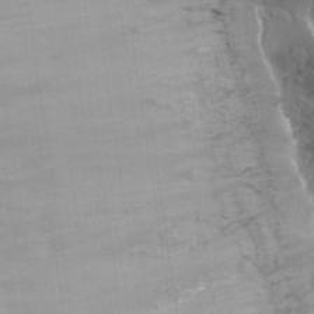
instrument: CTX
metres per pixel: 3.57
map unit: Nhu
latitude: 30.4034
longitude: -57.3481
